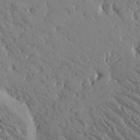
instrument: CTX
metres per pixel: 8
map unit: Htu
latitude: -2.4817
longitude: 175.5210
